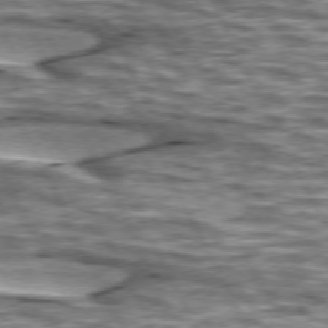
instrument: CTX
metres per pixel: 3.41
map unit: lApd
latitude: 74.4034
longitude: -54.8947
